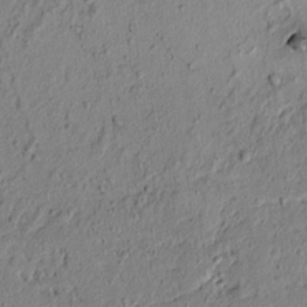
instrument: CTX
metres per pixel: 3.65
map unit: lAvf
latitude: 5.8205
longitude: 167.0486
